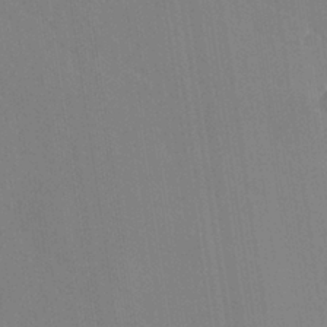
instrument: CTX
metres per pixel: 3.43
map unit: Hve
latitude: 26.8002
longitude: 143.8422
